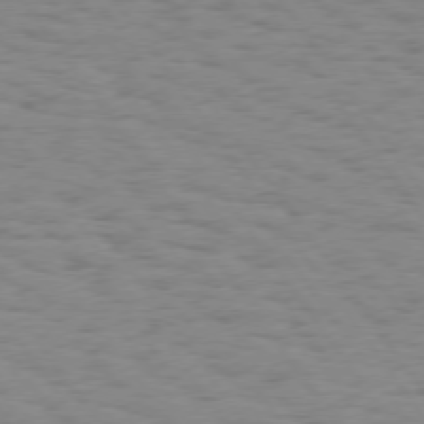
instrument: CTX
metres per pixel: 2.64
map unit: Hpe
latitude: 74.5168
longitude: -136.5735
